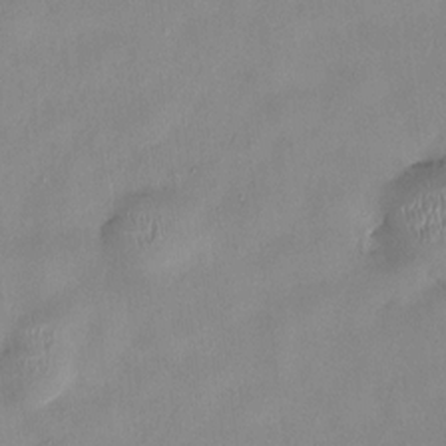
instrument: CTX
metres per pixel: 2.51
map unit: HNhu
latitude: 0.6490
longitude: -4.7813
